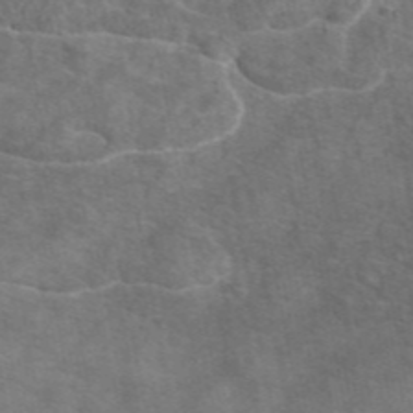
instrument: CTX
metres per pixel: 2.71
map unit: eAb
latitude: 46.7624
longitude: 101.9367
